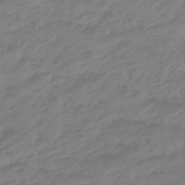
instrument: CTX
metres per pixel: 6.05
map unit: eHb
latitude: -48.1039
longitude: 86.4062
